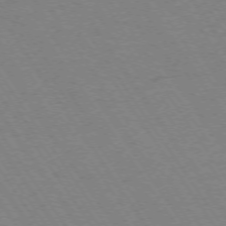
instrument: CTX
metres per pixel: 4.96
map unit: Ap
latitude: -74.2740
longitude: -71.4426
